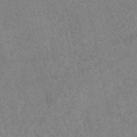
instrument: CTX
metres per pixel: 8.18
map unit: eAb
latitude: 48.9136
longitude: 120.9352
